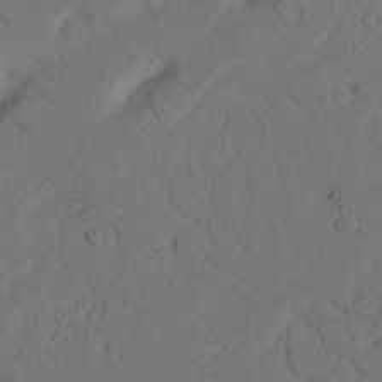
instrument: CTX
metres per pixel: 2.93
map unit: Nhu
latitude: 22.1578
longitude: -74.5546
